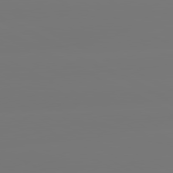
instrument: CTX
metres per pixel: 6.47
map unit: lApd
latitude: 80.8191
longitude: -148.2145
